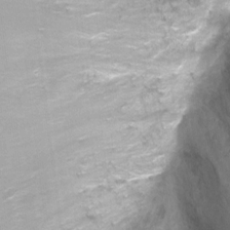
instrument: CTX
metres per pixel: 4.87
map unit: Ht
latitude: -3.8611
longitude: -28.3278
